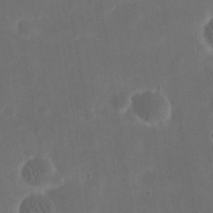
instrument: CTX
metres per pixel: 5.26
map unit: eHh
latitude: 20.2145
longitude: -67.5182
